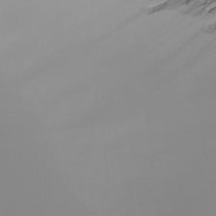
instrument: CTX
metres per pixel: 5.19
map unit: Ht
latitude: -16.8786
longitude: -46.2523
